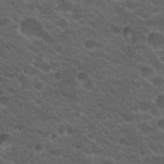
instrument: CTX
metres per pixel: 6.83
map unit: Hto
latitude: 19.9906
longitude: -35.5938
